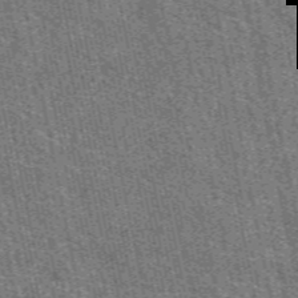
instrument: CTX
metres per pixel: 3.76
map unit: eAb
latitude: 51.5560
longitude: 114.8030
